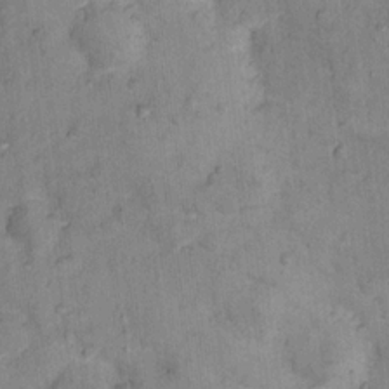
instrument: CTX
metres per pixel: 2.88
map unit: Nhu
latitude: 15.0648
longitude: -31.5183
